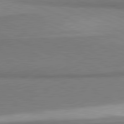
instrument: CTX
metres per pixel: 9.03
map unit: lApd
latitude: 81.5182
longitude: 160.0094
